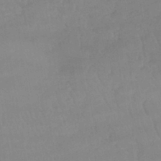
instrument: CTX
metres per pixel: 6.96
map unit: lHb
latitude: -40.2172
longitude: 66.4251
